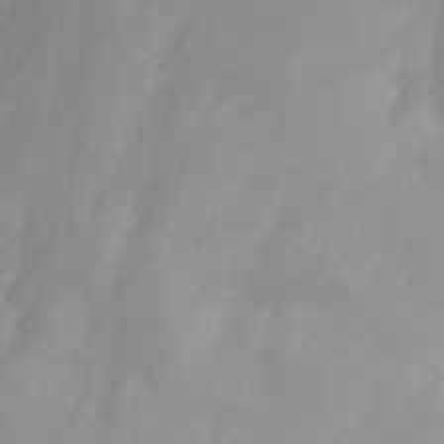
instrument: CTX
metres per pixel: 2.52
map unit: Nhu
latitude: -13.0487
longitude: -66.3089
